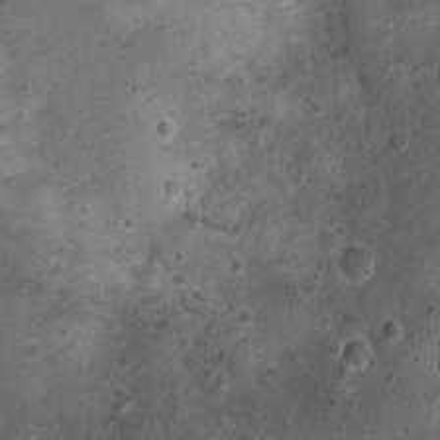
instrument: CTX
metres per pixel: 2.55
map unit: Nhu
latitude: 0.9702
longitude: -15.6316
